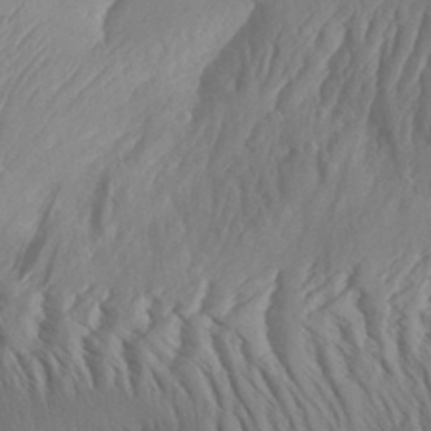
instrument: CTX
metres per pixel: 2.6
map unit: Aa
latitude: 30.3468
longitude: -141.3292
